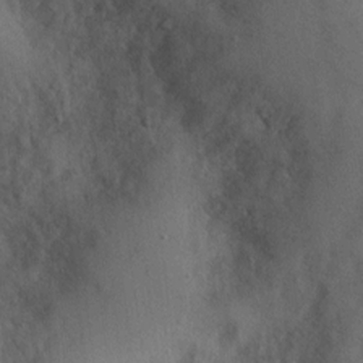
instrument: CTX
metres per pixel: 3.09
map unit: Nhu
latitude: 1.6882
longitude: -17.9717
